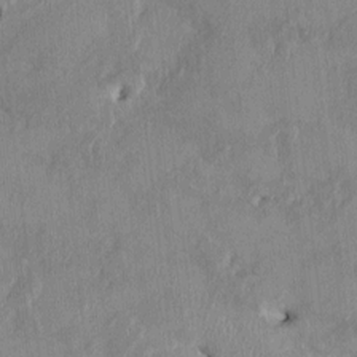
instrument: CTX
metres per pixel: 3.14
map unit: HNhu
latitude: 1.2915
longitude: -5.9906
